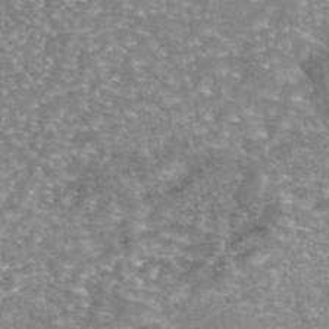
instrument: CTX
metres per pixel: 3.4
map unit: eAb
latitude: 45.2159
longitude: 104.3684
